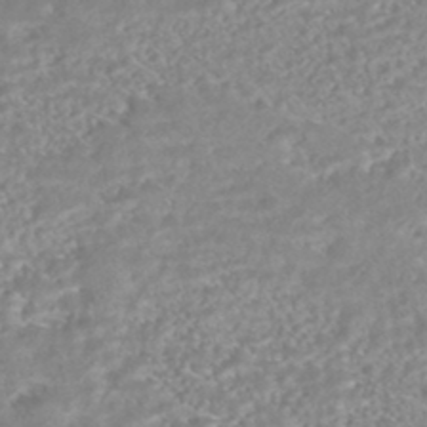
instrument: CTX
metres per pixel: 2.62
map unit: HNhu
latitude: -45.2187
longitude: 100.5573
